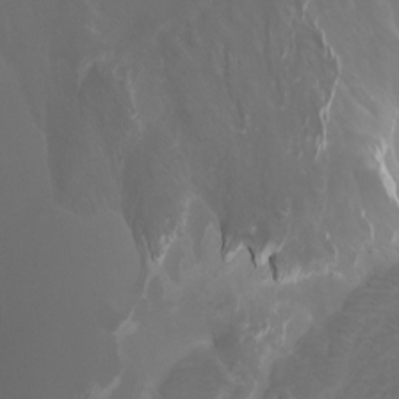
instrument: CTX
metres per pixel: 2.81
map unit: Nhu
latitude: -5.0108
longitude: -90.1956
